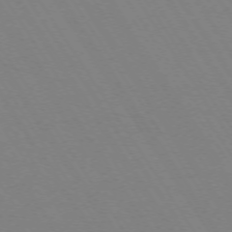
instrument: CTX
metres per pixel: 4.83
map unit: Ap
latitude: -73.5399
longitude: -70.9891
